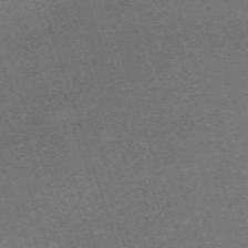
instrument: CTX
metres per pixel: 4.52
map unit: eHh
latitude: -64.1417
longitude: 53.2187
